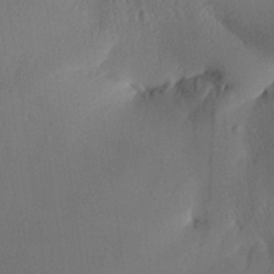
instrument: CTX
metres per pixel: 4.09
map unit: Aa
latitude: 29.0836
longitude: -135.7449
